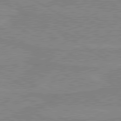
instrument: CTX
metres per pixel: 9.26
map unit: lApd
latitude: 80.1767
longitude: 168.6518
